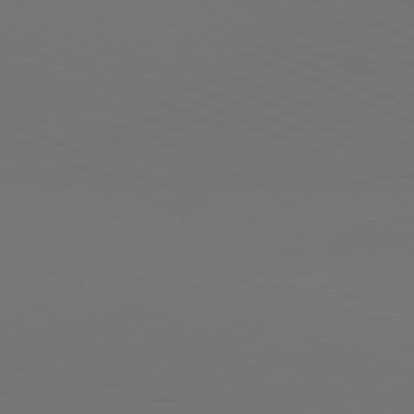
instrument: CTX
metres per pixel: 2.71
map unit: lApd
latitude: 81.4237
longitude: 146.9164
